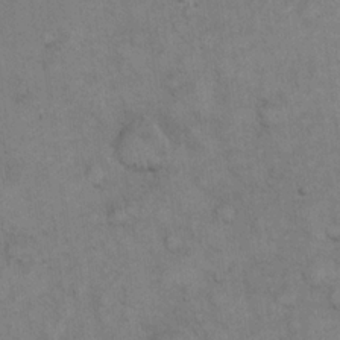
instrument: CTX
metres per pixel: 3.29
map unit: eHh
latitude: 20.9325
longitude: -59.2726
